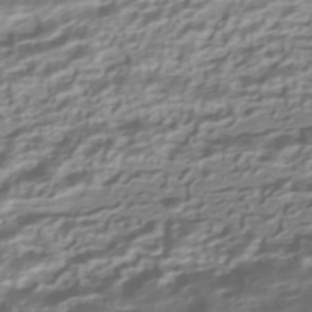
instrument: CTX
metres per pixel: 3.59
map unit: HNhu
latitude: -42.5006
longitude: 100.2928
